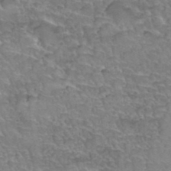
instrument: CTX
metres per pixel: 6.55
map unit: Hto
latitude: 35.6882
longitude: -45.2348
